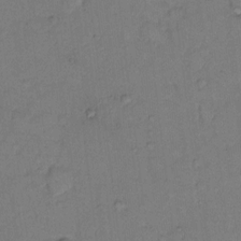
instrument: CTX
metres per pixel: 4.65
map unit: Hto
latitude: 8.4979
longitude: -62.1200
